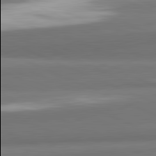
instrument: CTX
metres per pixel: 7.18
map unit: lApd
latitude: 82.0822
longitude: 154.0094
